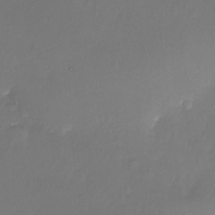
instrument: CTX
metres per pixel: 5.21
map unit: Ht
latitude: -18.4629
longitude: -44.0822
